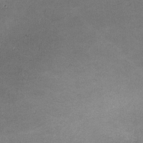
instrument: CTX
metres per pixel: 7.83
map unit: lHvf
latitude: -10.7463
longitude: -102.9325
